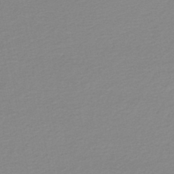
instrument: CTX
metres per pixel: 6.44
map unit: lHb
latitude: -44.3873
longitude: 67.7855
